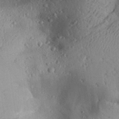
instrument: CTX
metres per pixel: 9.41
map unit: Aa
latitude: 28.5923
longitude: -131.2537
